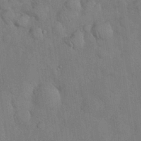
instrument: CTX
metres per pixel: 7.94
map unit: Nhu
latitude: 27.7639
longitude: -70.0633
